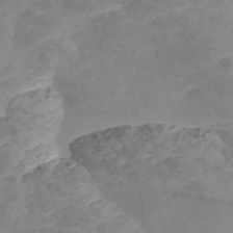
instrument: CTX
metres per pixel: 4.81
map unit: Nve
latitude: -56.9919
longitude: 50.7274
